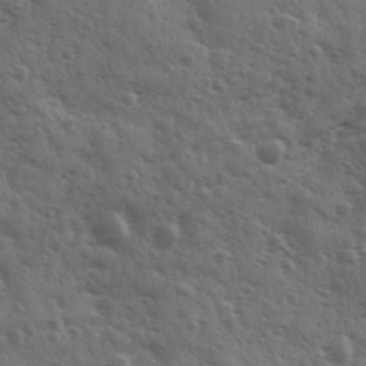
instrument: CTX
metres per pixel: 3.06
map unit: Ave
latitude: 11.5371
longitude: -103.3292
